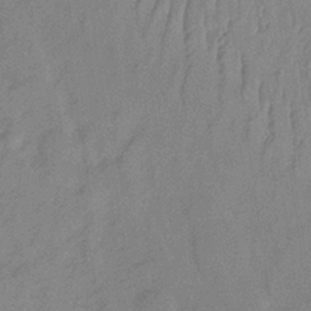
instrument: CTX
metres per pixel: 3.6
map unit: lHb
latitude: -34.6707
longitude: 69.8044
